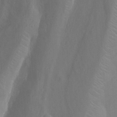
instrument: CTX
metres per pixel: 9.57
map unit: Ht
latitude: -0.2173
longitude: -34.6490
